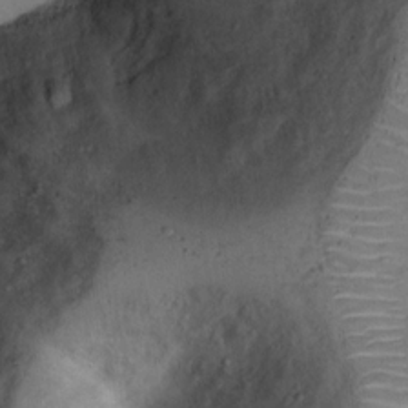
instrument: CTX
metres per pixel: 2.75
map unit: Ht
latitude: 15.1970
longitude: -41.0836
